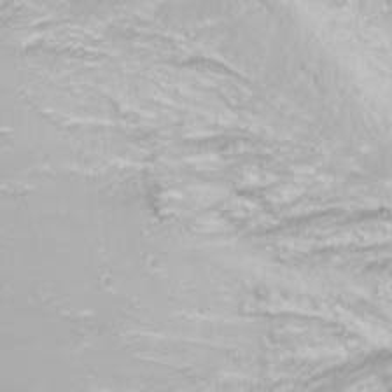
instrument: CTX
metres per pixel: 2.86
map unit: Nhu
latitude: -9.0675
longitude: -79.7828
